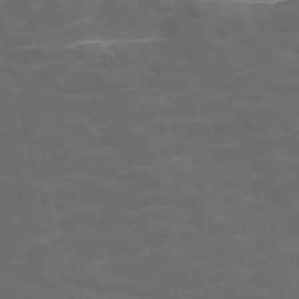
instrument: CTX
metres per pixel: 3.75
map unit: Nve
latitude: -57.8989
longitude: 65.1998
